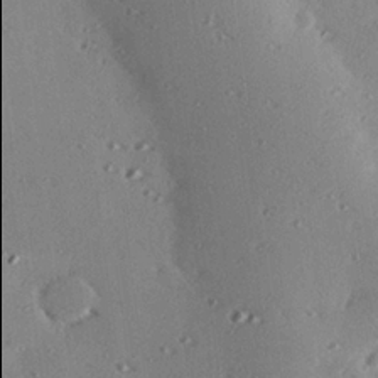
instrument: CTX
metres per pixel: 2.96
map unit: eHh
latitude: 22.9892
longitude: -89.9906
